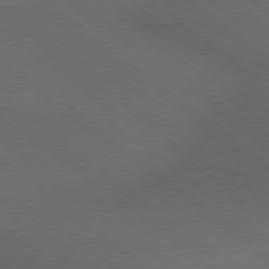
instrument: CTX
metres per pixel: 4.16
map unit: lApd
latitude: 79.3671
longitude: -176.4223
